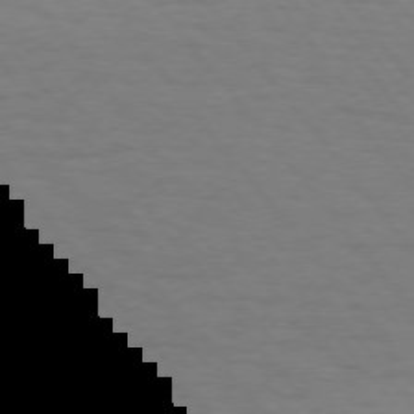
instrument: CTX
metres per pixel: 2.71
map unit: Hpe
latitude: 74.4790
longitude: -131.8584
